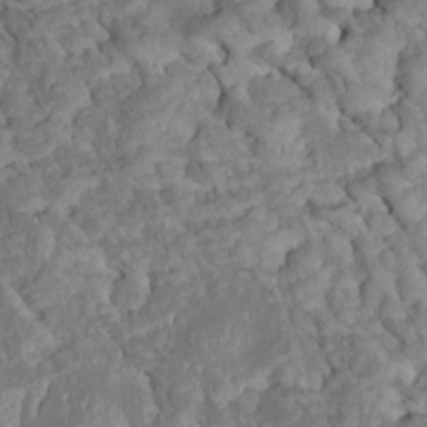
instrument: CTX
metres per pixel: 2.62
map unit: Htu
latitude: 1.7071
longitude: 144.0850
